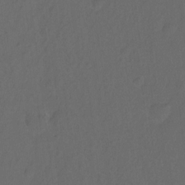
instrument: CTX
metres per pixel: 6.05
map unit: Hto
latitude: -10.2740
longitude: -37.0459
